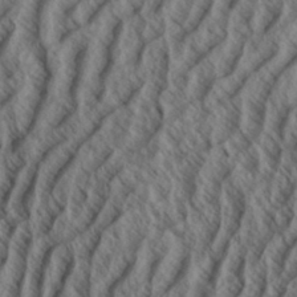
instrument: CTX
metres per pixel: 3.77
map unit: Aa
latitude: 34.0633
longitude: -139.3104
